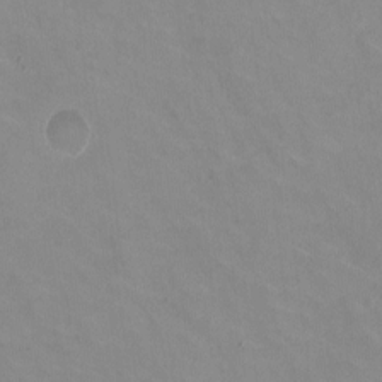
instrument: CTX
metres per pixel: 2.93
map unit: HNhu
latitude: -1.2376
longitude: -2.5545
